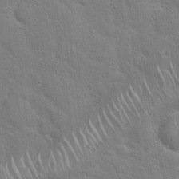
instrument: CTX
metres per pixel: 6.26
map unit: Hto
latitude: 18.9136
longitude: -52.0633
